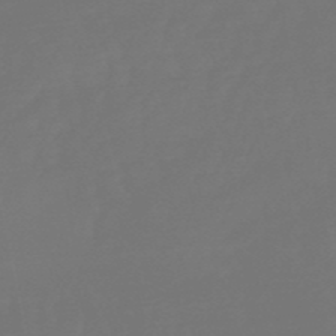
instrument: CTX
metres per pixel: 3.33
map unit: eHb
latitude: -50.5385
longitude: 77.8611
